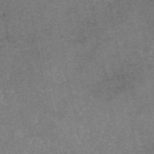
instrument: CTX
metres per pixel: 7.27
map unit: eAb
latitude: 47.7450
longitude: 106.6708
